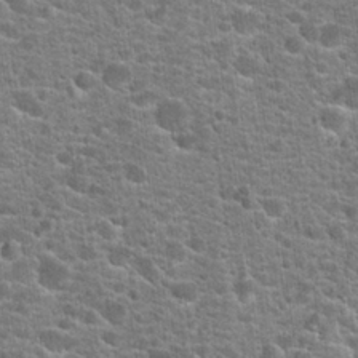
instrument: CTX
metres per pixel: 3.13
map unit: Hto
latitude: 21.1214
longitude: -44.3089
